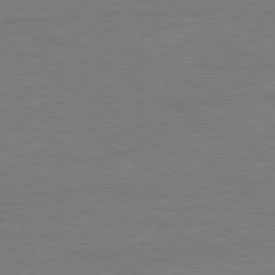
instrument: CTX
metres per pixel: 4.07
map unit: Ap
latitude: -80.4062
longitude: -86.1767
